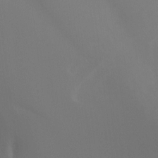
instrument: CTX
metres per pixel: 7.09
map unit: Ht
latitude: -15.8612
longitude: -42.5546
